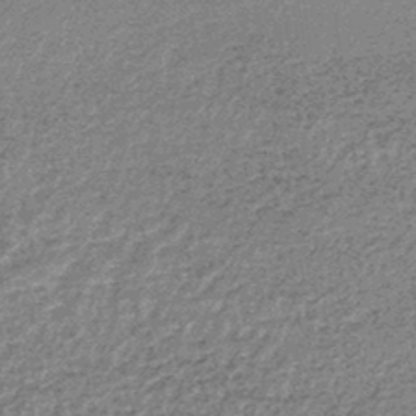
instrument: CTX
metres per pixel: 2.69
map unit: lHb
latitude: -44.4251
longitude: 66.8597
